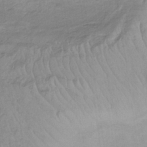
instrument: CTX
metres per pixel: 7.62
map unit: lHb
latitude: -34.1039
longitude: 68.8219
